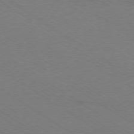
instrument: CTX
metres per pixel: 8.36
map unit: Ap
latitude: -79.0675
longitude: -85.1025
